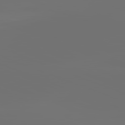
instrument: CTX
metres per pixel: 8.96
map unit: lApd
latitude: 82.1955
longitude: -153.5938
